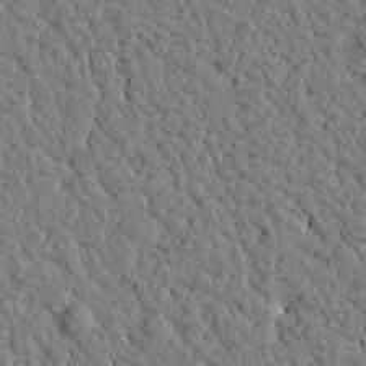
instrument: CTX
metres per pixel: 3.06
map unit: Htu
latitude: -0.0850
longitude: -178.8758
